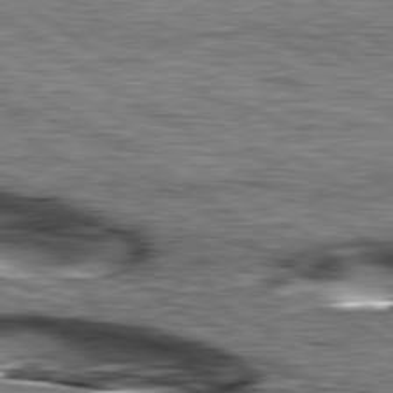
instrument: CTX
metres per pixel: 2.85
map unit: lApd
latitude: 79.8017
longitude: -49.7828
